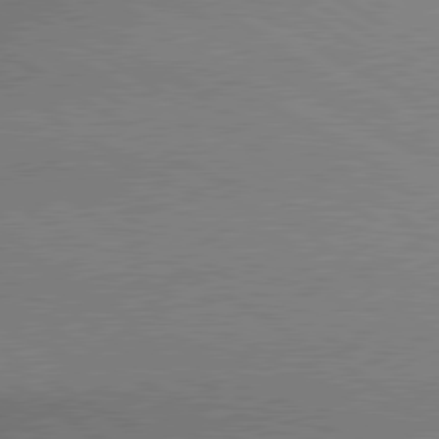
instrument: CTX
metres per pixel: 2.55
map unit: lApd
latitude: 80.0822
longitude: 164.7652
